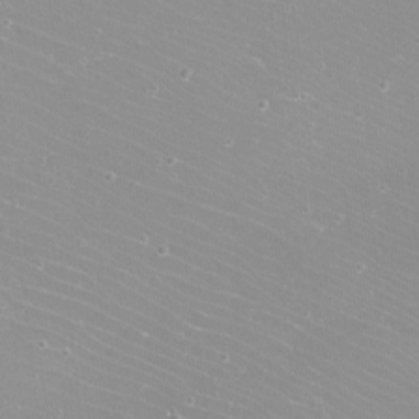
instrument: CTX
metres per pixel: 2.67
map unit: eHh
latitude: -12.2929
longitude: -61.2915
